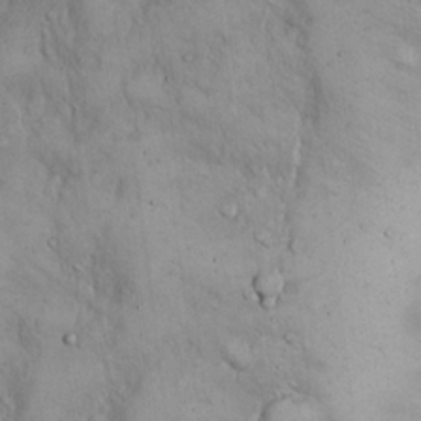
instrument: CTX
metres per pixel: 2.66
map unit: Hto
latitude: 15.0081
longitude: -59.7639
